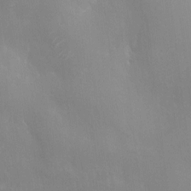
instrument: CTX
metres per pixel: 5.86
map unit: HNhu
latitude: 8.2712
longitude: -4.1011
